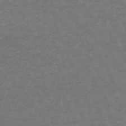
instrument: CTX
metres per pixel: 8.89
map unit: lHb
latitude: -49.2187
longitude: 83.1242
